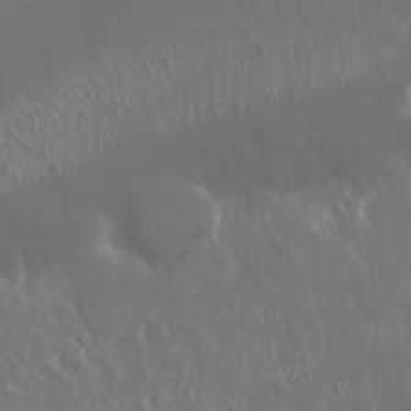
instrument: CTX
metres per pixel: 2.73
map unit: Nhu
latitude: 25.5182
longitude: -59.3860
